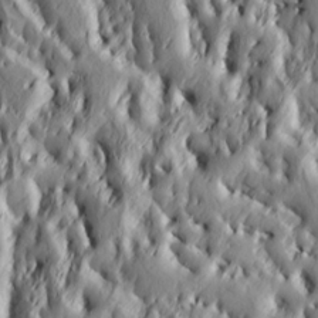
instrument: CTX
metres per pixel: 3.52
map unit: Ht
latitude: 7.5182
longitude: -77.9339
